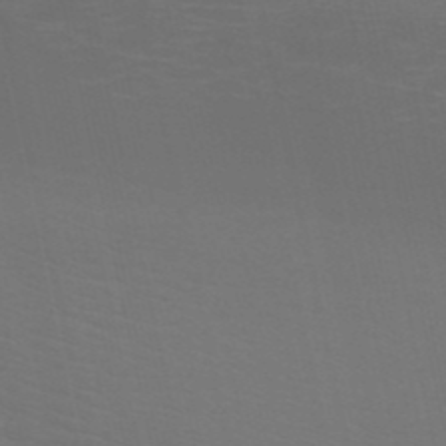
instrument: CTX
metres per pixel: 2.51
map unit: HNb
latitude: -51.4265
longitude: -44.9325
